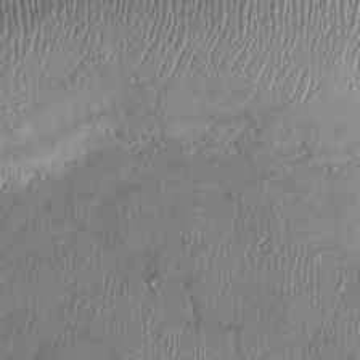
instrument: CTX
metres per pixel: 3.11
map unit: Ht
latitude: -2.7841
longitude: -14.4979
